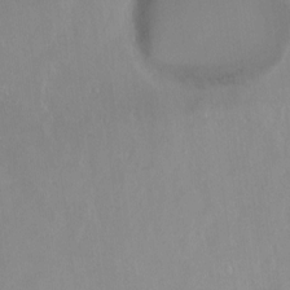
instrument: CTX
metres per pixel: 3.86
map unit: Ht
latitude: -14.3873
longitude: -44.2711
